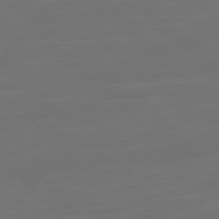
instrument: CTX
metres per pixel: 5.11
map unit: Ap
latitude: -79.8044
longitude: -55.1970
